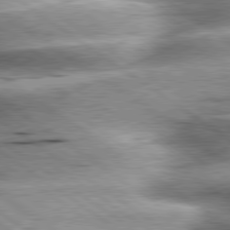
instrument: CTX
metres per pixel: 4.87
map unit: lApd
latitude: 79.8017
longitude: -141.0080
